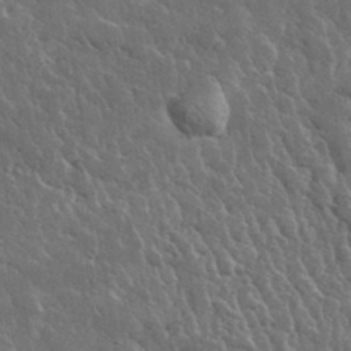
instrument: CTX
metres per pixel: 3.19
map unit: lHvf
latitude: 34.1766
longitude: -86.7435
